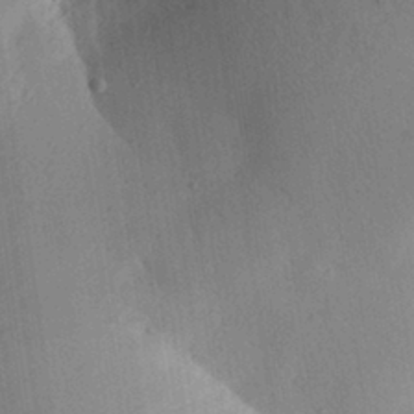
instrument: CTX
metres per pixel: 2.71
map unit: Aa
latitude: 30.1200
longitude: -145.1970
